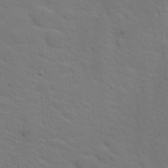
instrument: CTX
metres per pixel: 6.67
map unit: Nhu
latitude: 18.0444
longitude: -33.6316
